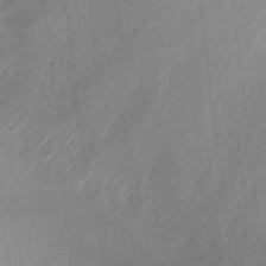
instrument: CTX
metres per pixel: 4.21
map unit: Ht
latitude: -5.8044
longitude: -36.2334
